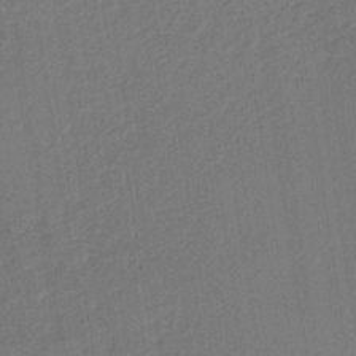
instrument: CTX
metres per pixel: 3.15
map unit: HNb
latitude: -38.3306
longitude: 54.8597
